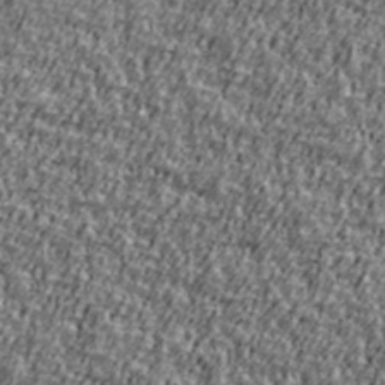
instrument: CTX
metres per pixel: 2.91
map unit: Ave
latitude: 41.3103
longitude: -111.8017
